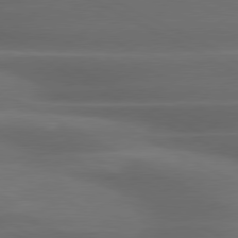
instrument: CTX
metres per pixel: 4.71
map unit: lApd
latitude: 79.6505
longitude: -119.4237
